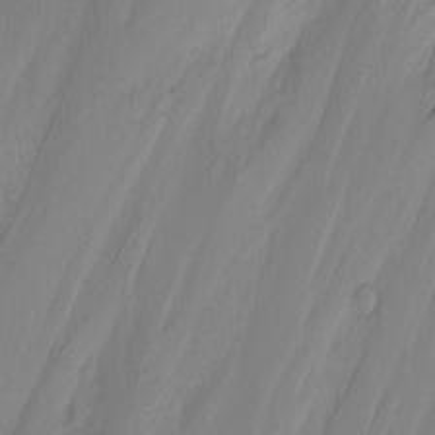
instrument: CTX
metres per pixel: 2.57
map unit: Nhu
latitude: -0.2551
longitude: -79.1026
